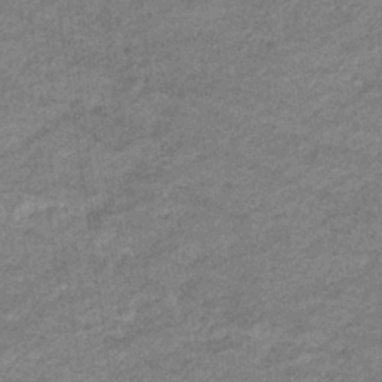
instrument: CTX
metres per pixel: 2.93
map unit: eHb
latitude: -36.7274
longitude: 77.0864
